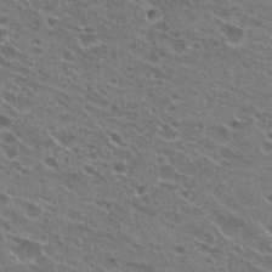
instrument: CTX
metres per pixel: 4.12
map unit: Hto
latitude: 23.9528
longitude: -41.9150
